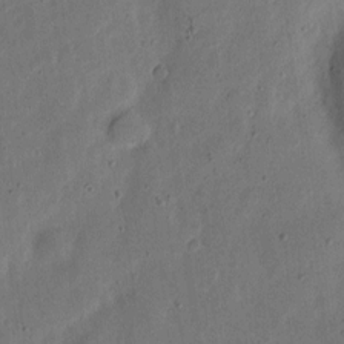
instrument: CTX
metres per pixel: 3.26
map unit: eHh
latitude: 5.7072
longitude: -71.6127
